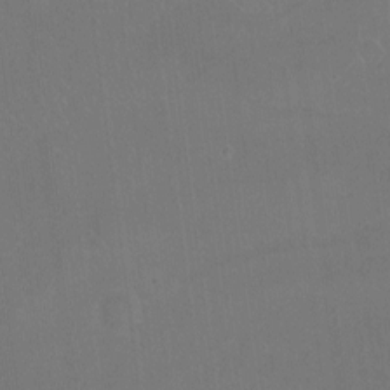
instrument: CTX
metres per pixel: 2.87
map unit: Nhu
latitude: -13.5777
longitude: -40.2144
